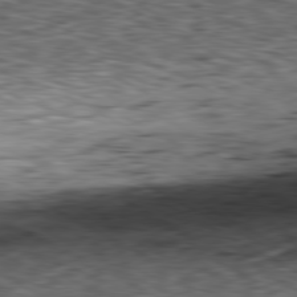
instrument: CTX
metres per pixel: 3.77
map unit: Ap
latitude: -80.8597
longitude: -73.8017
